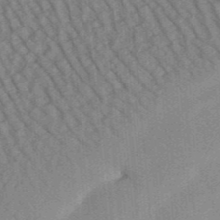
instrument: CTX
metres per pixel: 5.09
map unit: Aa
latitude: 31.1026
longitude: -141.8961
